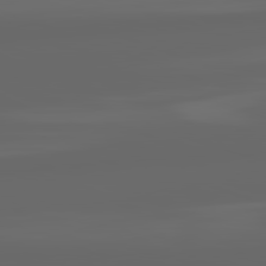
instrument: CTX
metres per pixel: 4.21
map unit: lApd
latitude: 82.1199
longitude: -169.5938
